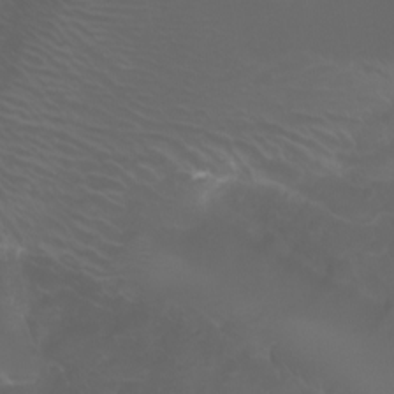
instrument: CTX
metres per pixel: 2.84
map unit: Nhu
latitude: -10.4818
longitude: -68.8758
